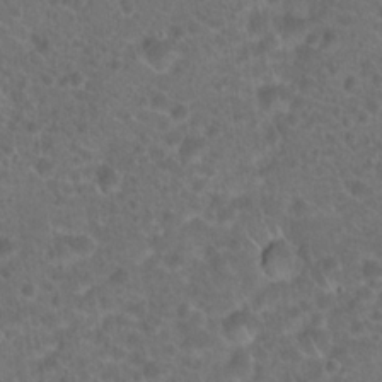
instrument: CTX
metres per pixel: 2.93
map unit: Hto
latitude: 18.8191
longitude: -40.4601
